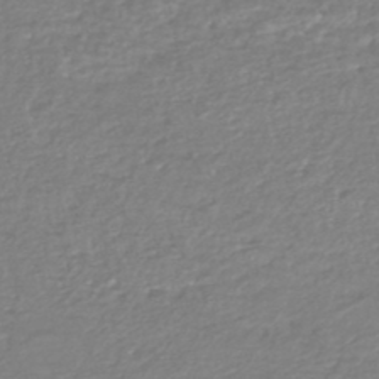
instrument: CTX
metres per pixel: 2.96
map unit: HNhu
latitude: -47.1620
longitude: 96.6897
